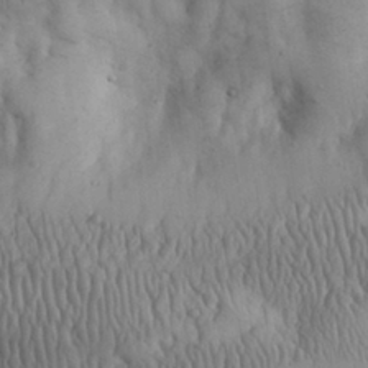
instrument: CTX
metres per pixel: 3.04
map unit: eHh
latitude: 30.7436
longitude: -68.1011
